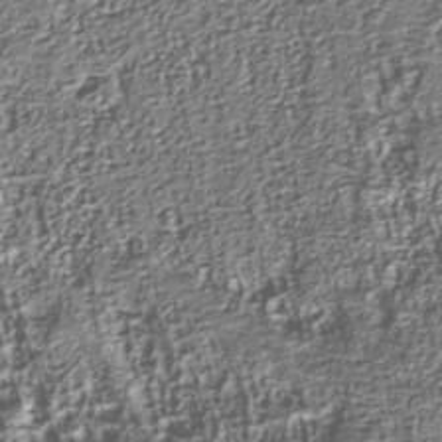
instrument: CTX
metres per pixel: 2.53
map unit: Nhu
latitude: -40.2928
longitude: -86.1011
